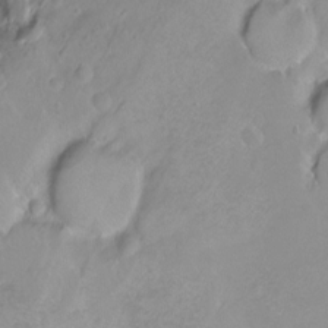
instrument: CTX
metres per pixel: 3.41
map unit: Ht
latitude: -8.1228
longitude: -36.1389
